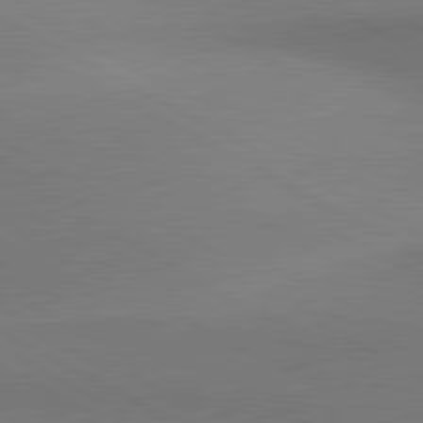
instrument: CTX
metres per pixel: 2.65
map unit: lApd
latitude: 80.9514
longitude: 155.2754
